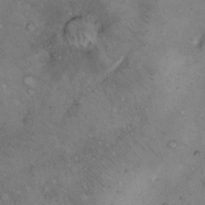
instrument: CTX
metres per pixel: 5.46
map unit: Hto
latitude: 11.6505
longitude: -58.4223
